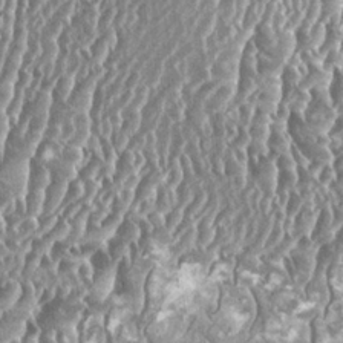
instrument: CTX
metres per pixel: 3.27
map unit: HNhu
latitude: 0.3467
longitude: 0.0094
